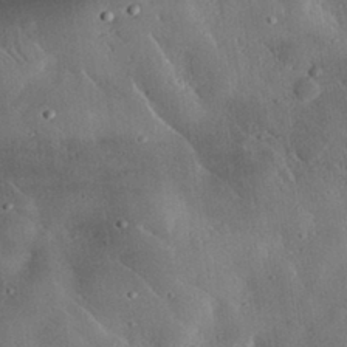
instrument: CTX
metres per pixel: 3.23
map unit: lHvf
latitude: 32.0822
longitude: -84.3467
